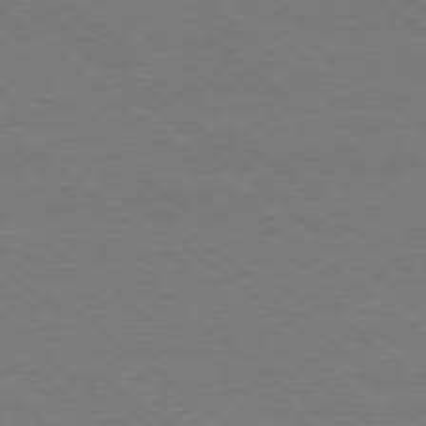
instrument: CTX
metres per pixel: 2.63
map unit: Ap
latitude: -78.4251
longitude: -97.9528
